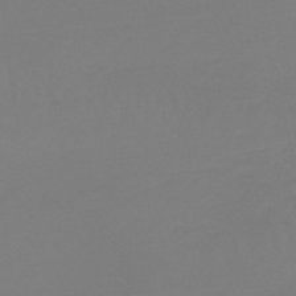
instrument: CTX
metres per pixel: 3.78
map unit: lHb
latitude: -44.5763
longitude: 64.4251
